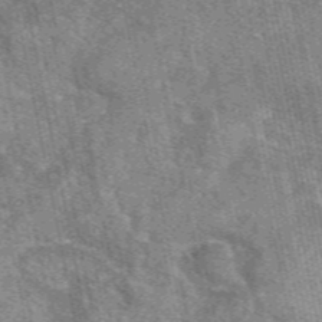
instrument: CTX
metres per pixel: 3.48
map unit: eAb
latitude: 49.9528
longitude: 114.8219
